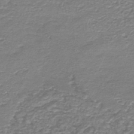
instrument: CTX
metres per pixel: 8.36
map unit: HNb
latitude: -44.1228
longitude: 50.4818
